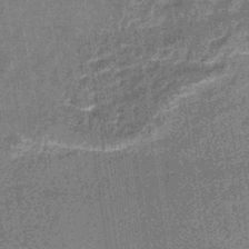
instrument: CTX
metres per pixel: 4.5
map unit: eHb
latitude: -43.9745
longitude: 86.4818
